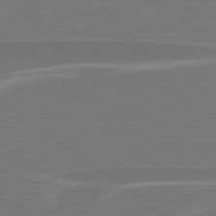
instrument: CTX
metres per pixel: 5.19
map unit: lApd
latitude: 79.1592
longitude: -94.1956
